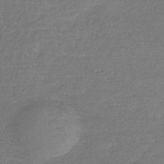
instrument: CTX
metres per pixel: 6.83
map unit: HNb
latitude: -34.6896
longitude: 55.7289
